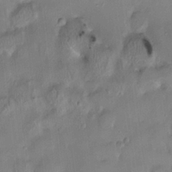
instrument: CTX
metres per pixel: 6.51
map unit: HNhu
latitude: 2.4412
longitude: 8.8408
